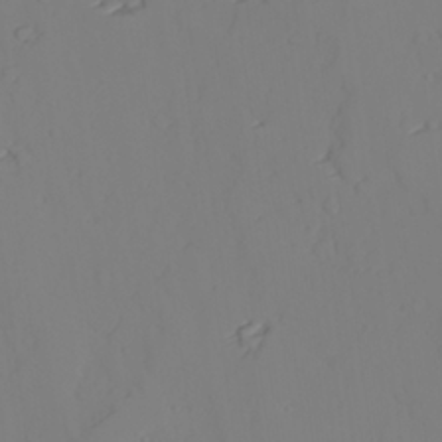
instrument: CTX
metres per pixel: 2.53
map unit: lAvf
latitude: 26.1767
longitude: -111.1781
